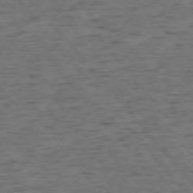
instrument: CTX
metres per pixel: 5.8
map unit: Ap
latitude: -75.5777
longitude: -90.3656
